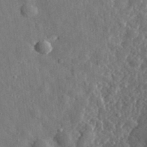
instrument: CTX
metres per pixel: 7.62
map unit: eHh
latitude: 35.2348
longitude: -80.4601
